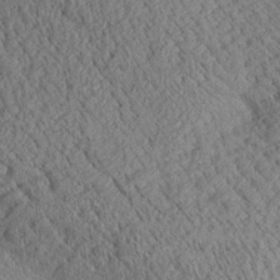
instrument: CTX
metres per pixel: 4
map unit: Aa
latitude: 24.8002
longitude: -134.4601
